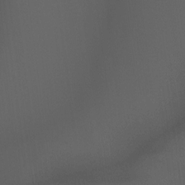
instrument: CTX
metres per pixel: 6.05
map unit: Nhu
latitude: -15.2376
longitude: -57.6504
